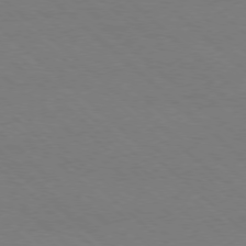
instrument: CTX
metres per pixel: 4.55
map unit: Ap
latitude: -78.1416
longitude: -84.6302
